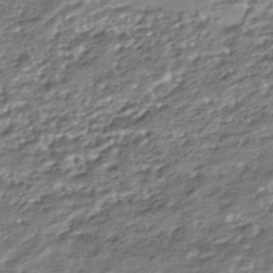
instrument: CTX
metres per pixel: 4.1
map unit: HNhu
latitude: -44.6707
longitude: 97.7289
